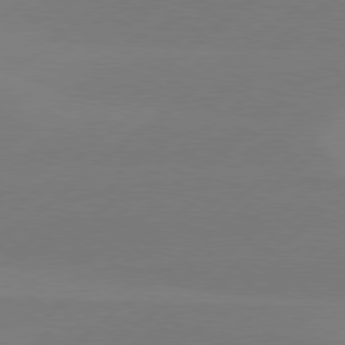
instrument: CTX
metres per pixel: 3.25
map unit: Hpe
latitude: 78.4223
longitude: -131.9340
